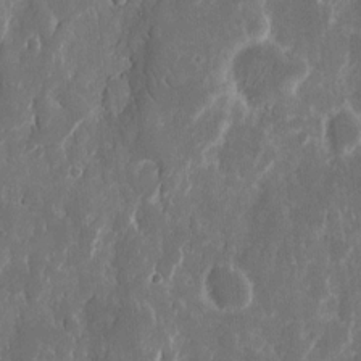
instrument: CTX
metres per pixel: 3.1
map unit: eHh
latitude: 11.8583
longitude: -71.9528
